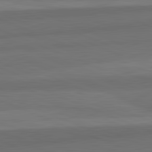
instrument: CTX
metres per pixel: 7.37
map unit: lApd
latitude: 82.3845
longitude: 156.5951
